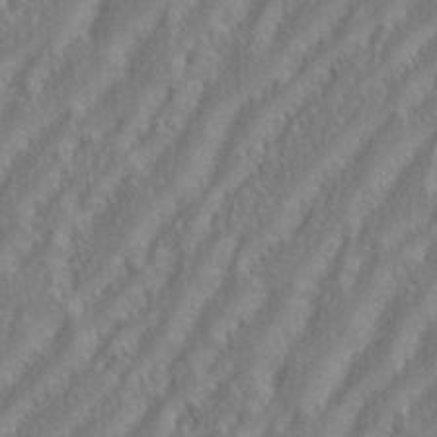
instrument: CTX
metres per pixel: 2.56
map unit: eHh
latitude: 35.0080
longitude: -133.4238
